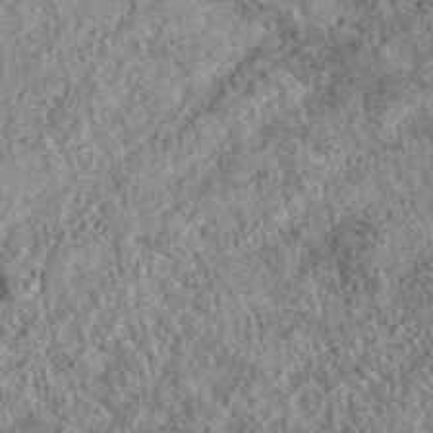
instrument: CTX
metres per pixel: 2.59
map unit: eAb
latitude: 37.9717
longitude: 110.0850
